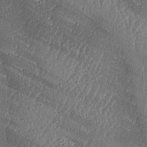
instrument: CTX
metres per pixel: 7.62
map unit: lAa
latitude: -5.7477
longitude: -130.2901
